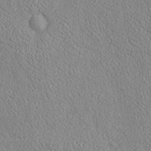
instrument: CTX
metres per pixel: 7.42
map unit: Htu
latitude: -6.7652
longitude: 155.5210
